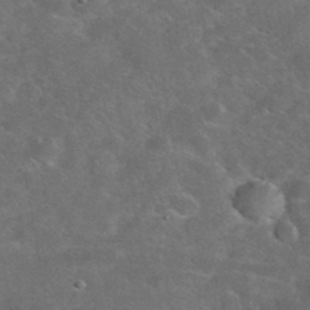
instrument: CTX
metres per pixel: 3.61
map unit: eHh
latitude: 38.3089
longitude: -64.7435
